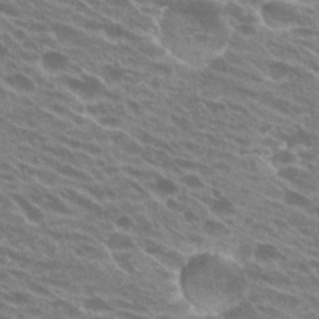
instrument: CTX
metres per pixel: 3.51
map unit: Hto
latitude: 25.1592
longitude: -41.7071
